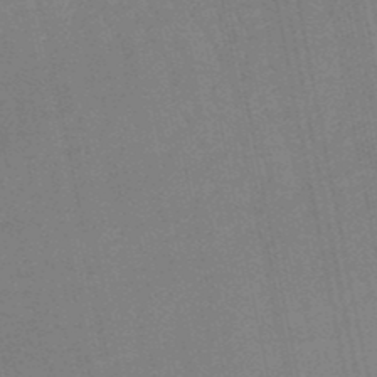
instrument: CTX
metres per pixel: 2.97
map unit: eHb
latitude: -49.9367
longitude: 68.9352
